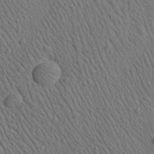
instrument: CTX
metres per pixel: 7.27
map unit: Aa
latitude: 23.1214
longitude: -138.7624
